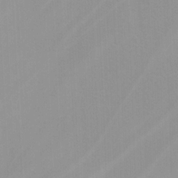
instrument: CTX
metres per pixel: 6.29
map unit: Ave
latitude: 0.7435
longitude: -112.5924
